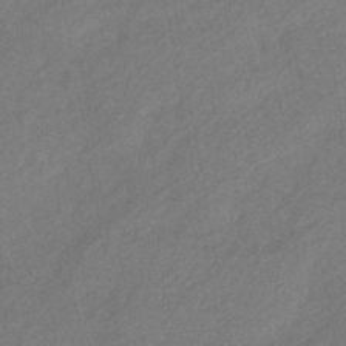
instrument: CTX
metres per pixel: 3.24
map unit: eHb
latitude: -42.9541
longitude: 84.1983
